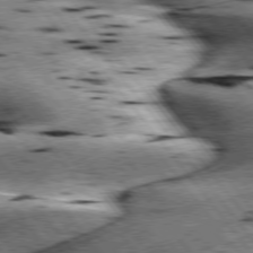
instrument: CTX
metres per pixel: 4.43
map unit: lApd
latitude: 76.3089
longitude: -60.1200
